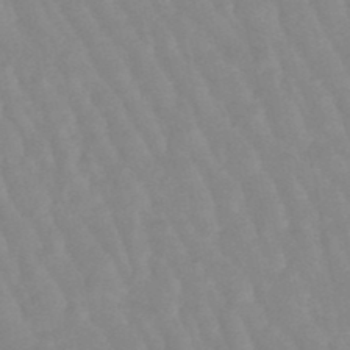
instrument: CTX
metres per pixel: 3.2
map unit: lHb
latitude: -48.1606
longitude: 77.2376
